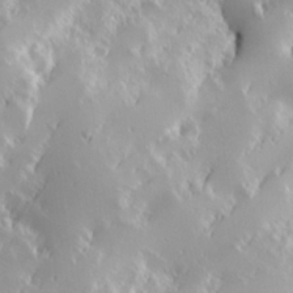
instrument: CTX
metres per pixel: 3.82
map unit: Hve
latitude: 24.0255
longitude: 146.1794
